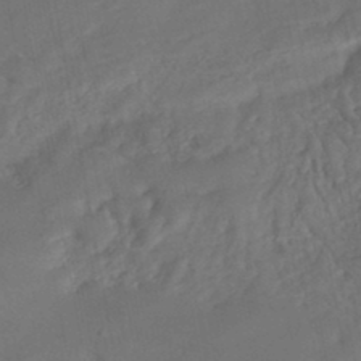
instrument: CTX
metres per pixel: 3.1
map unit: Nhe
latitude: -46.8219
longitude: 152.8597
